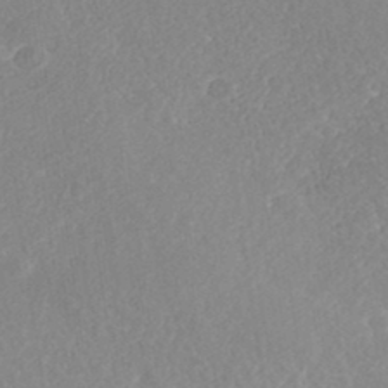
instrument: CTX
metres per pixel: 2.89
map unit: Nhe
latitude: -41.3132
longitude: -111.0837
